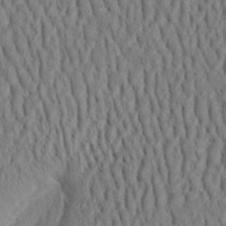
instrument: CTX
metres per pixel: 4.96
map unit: Aa
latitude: 31.1970
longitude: -142.4223
